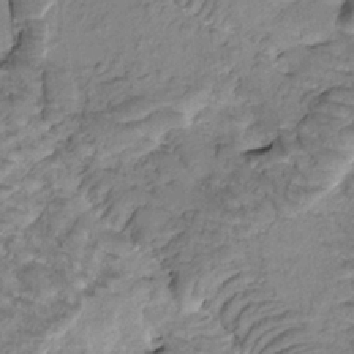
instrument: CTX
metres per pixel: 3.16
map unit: Htu
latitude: -0.7464
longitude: 172.9542
